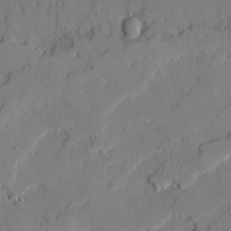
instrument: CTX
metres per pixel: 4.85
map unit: Ave
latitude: 21.8961
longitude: -129.9528
